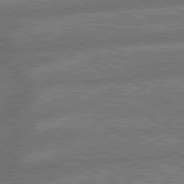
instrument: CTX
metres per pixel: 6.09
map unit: lApd
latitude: 79.6316
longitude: -165.6505
